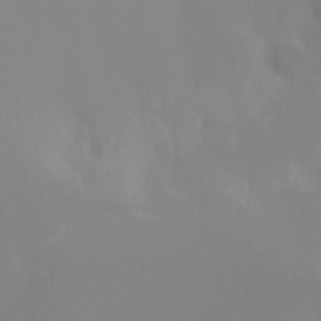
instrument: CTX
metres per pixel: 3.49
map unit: Nhu
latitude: -8.6329
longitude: -51.5749
